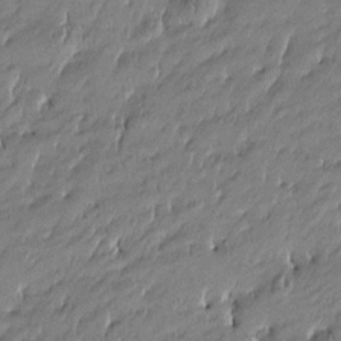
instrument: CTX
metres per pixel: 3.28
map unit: Htu
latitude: -5.1431
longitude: 176.7463
